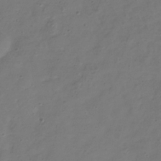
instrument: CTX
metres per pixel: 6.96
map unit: Hve
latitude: -33.3132
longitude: 91.5588
